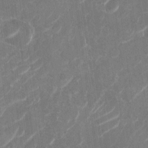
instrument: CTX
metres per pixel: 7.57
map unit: Nhu
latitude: -29.4832
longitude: -71.3859
